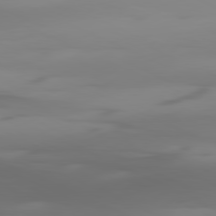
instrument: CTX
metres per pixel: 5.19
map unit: Ap
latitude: -81.2565
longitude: -61.6694
